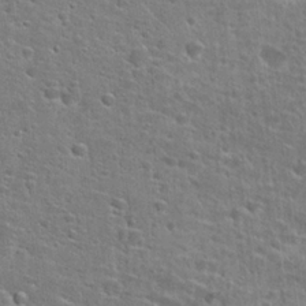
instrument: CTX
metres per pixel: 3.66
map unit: Hto
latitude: 25.4993
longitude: -49.1214
